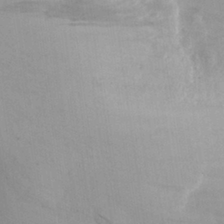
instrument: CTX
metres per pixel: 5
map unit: Aa
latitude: 27.8583
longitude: -135.6127
